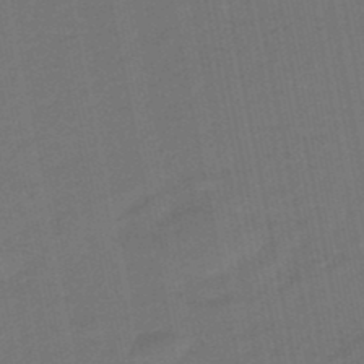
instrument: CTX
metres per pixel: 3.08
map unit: eHb
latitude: -47.4454
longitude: 87.5588
